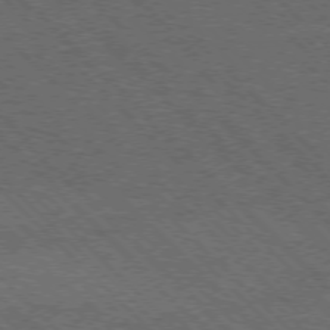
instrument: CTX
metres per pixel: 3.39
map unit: Hpe
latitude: -77.0297
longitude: -11.5938
